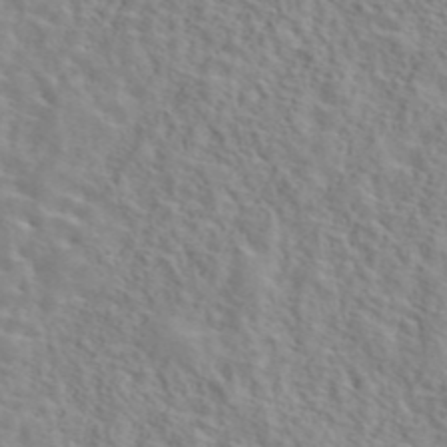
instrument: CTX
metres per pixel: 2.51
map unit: eAb
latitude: 44.3278
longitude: 117.3887
